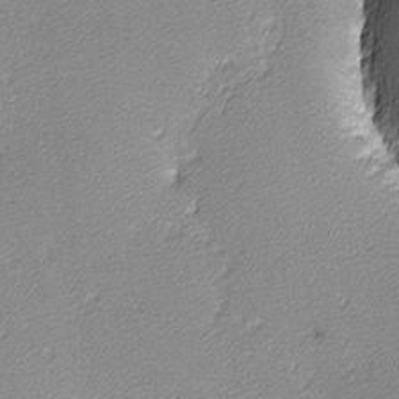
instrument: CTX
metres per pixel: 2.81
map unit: lHvf
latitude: -12.3306
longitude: -103.5938
